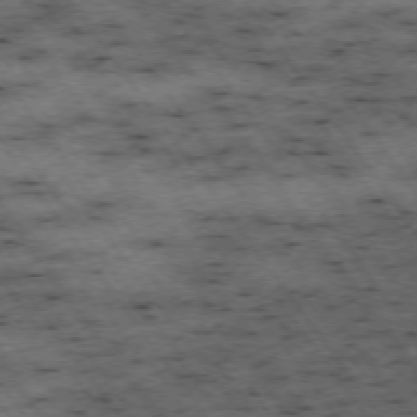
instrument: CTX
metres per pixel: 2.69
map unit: Hpe
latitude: -74.7275
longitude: 2.1794
